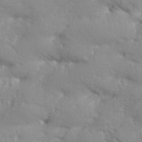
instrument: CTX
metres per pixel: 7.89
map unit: Aa
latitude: 33.5560
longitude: -144.0255
